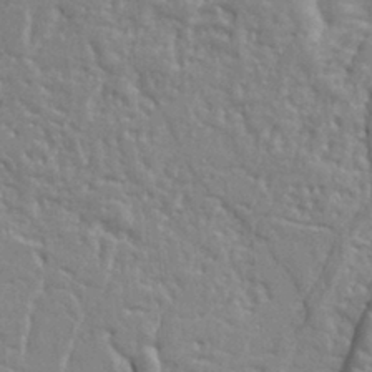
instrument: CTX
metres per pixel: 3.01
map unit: Ht
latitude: 9.1970
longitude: -76.8758
